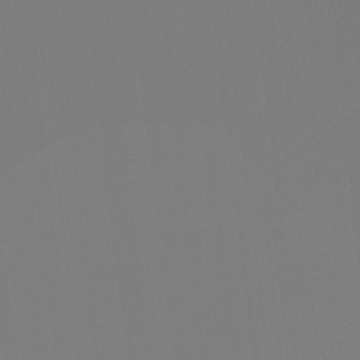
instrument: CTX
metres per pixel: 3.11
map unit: Hto
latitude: -7.8800
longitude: -47.7261
